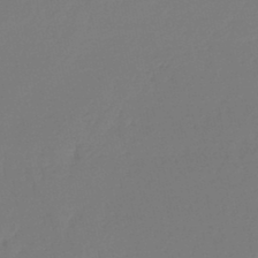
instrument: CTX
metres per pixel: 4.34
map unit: lHb
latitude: -46.5007
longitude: 66.5007
